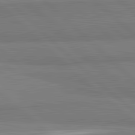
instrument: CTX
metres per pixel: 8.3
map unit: lApd
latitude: 82.1388
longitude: 162.2361
